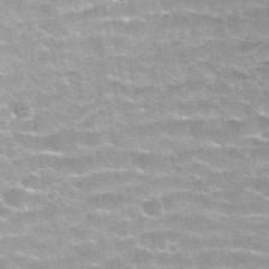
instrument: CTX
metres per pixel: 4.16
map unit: Hto
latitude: 35.5749
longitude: -52.9702
